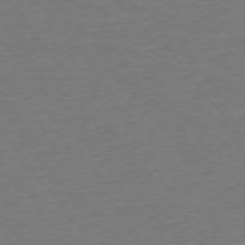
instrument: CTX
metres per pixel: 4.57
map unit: Ap
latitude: -75.5211
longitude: -84.8758
